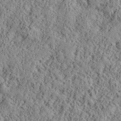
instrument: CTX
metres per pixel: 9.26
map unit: lHvf
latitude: 40.1955
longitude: -88.8758
